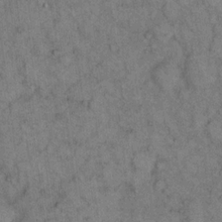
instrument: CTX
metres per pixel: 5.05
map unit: eHh
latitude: 15.7639
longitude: -65.5749
